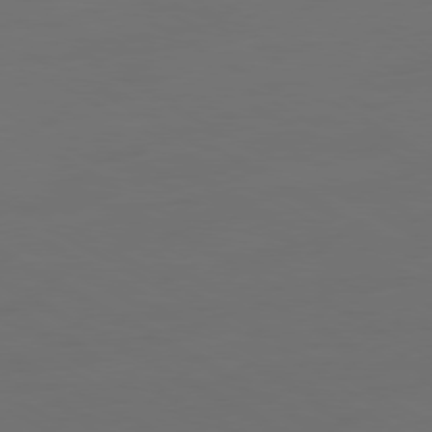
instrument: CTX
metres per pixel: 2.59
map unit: Ap
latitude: -80.4818
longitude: -60.3845
